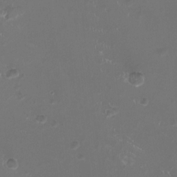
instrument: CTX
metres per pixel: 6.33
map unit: HNhu
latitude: -2.8596
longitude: -0.9136
